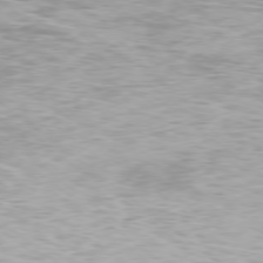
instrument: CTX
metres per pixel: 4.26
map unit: Ap
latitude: -78.0283
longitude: -94.0633
